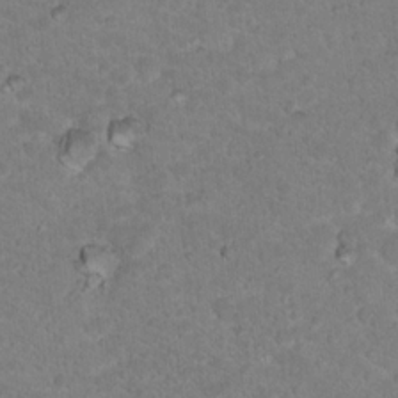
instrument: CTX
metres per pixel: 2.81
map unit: Nhu
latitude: 18.2900
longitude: -31.8395
